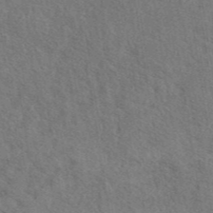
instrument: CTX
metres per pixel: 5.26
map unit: eAb
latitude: 42.8002
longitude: 110.5384
